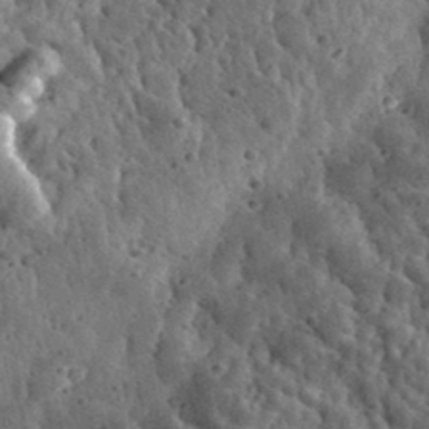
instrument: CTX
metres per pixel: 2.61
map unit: eHh
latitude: 34.5356
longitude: -79.4994
